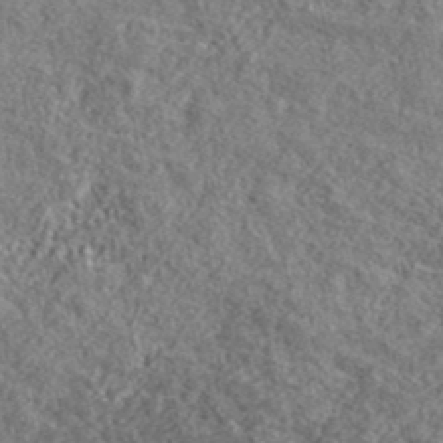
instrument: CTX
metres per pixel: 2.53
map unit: lHvf
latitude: 40.6868
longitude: -90.4412
